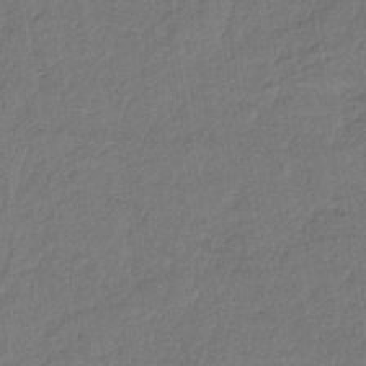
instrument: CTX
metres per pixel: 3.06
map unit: HNb
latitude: -34.2173
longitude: 62.4251
